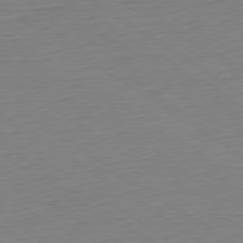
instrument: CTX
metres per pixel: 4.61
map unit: Hpe
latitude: -79.5588
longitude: 13.1053
